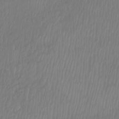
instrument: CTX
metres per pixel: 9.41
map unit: Htu
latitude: -8.8030
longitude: -74.6491
